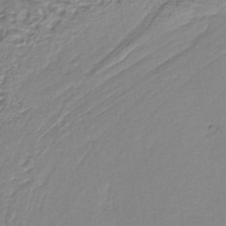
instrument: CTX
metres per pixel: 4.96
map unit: lHb
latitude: -36.6518
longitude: 58.5195
